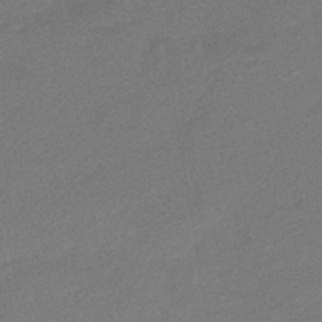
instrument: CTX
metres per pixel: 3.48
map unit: HNhu
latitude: -41.8044
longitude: 92.3684
